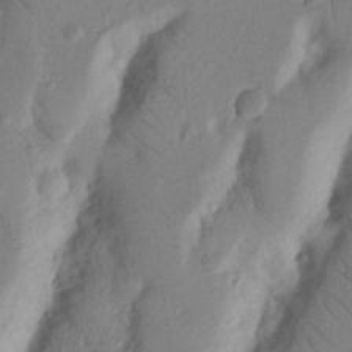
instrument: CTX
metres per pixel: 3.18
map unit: Nhu
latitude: 18.7624
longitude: -77.1970
